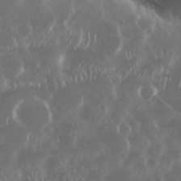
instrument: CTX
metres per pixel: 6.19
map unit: Nhu
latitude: 29.3859
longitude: -58.7624
